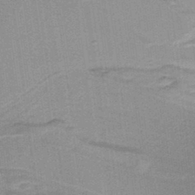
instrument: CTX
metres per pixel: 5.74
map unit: HNb
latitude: -38.7085
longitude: 54.4818
